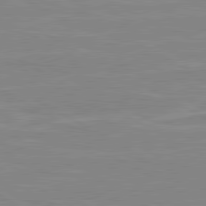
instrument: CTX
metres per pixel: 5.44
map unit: lApd
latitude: 80.5735
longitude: 171.3132
